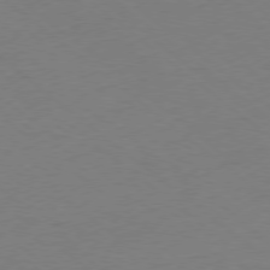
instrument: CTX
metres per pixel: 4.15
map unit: Ap
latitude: -79.0297
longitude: -56.8757
